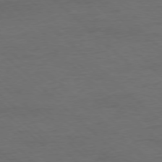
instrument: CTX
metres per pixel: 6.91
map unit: Ap
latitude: -78.1794
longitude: -86.4034
